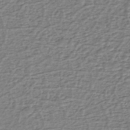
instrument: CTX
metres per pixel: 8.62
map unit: eHh
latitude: -39.8045
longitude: -28.2144
